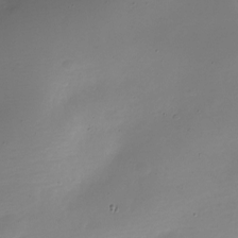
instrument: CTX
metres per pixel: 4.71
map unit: Nve
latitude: -22.0283
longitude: 105.9745
